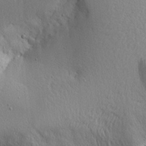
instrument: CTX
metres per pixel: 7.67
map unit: Aa
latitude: 14.3846
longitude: -140.8758
